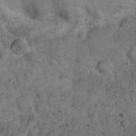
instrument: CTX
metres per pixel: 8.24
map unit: Nhu
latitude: 22.6868
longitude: -66.8946
